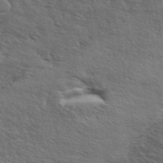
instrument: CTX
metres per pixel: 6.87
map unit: ANa
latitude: 45.6883
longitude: -84.5357
